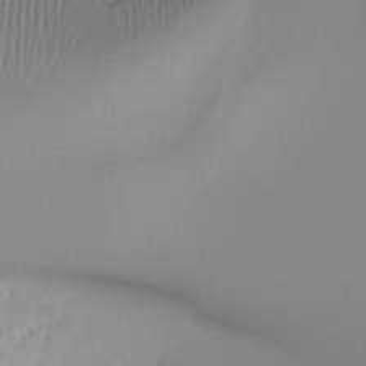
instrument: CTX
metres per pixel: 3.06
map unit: Ht
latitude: -16.7464
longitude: -46.0633
